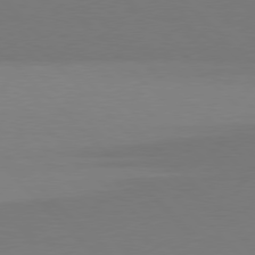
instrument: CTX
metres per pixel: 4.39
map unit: Hpe
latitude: 77.6694
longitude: -163.9528
